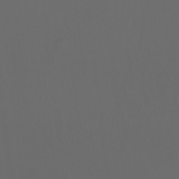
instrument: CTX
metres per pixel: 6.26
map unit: Ht
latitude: -3.1053
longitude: -60.6490
